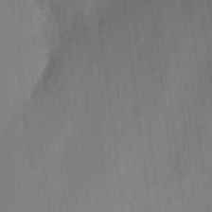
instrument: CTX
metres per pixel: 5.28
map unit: eHh
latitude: 4.6490
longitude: -73.7639
